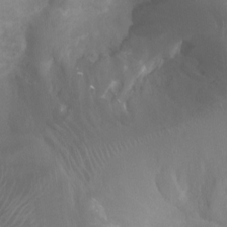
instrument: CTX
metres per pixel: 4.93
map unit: Htu
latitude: 3.8016
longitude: -20.1200
